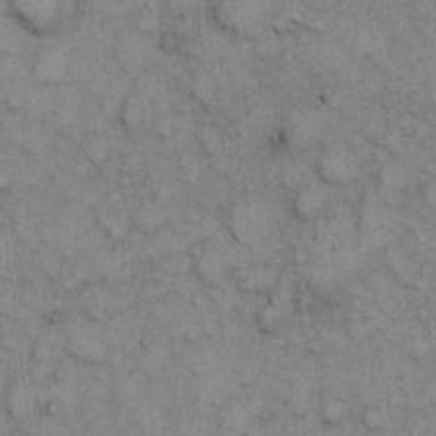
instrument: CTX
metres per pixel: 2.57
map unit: eHh
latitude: 6.9892
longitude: -64.7624
